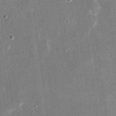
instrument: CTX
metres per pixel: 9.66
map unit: eHh
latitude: 17.7072
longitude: -70.7624
